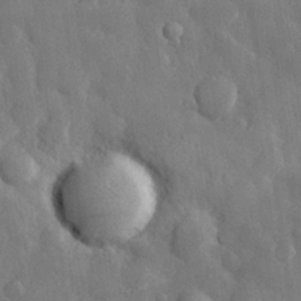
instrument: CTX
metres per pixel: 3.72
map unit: eHh
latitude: 29.7260
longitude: -79.0648
